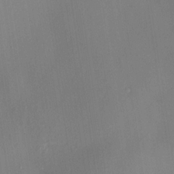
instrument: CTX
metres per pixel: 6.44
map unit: HNhu
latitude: 13.1214
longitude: 12.3873
